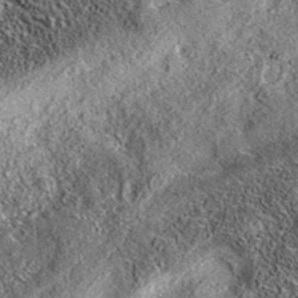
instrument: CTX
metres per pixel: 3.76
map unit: eAb
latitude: 37.0836
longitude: 109.5966
